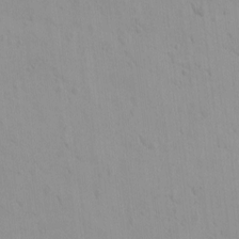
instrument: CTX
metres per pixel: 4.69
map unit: eHh
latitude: -1.4644
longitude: 19.2565
